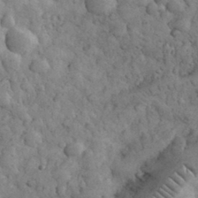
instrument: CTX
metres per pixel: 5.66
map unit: eHh
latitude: 32.4034
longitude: -68.1767
